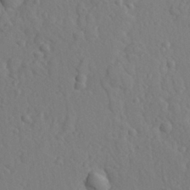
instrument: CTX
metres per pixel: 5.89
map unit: lAvf
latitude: -9.3698
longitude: -121.0081
